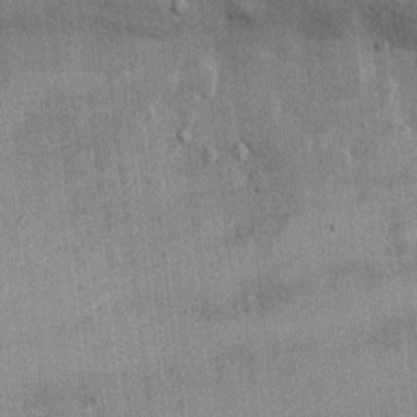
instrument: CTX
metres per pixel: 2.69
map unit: Ht
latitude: -2.8597
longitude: -13.8584
